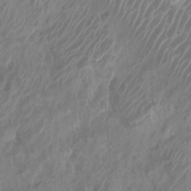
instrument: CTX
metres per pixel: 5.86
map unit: Htu
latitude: 3.1214
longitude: -20.8191
